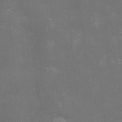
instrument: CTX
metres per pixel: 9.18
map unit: Hve
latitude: -10.5952
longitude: 174.6329
